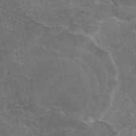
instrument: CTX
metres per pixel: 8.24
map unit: eAb
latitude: 46.5924
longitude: 106.2551
